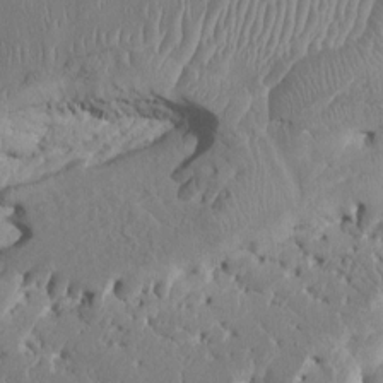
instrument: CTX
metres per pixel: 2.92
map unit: HNhu
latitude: 5.8583
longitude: -6.6490
